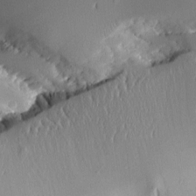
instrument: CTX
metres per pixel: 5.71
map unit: Aa
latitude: 11.3482
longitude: -126.7246
